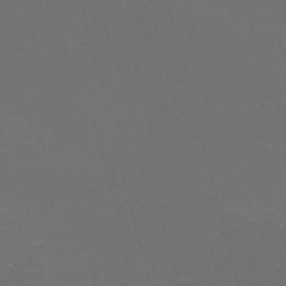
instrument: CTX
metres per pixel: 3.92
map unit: Nve
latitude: -57.7100
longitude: 52.6896
